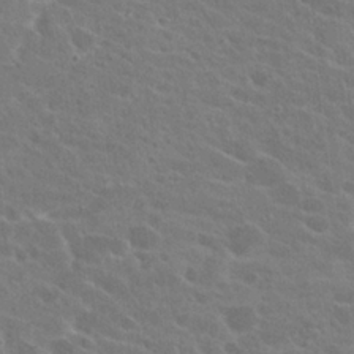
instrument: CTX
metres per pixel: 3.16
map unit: Hto
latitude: 22.7057
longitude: -38.8380
